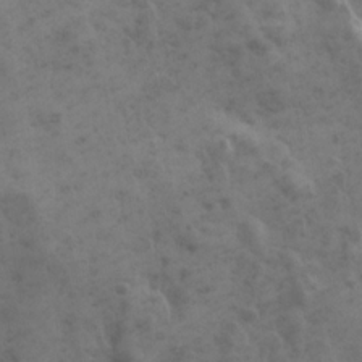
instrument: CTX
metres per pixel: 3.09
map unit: Ave
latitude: 18.8569
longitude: -131.9151
